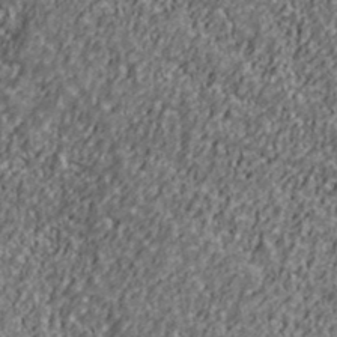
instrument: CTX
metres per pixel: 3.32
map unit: Ave
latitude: 41.1781
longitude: -111.8584
